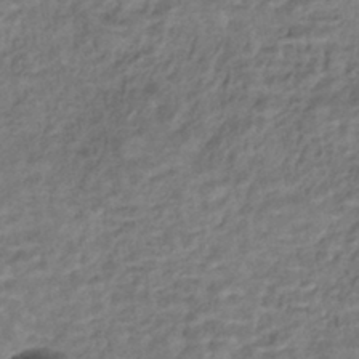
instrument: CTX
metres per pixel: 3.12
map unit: HNhu
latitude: -44.3873
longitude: 101.9745
